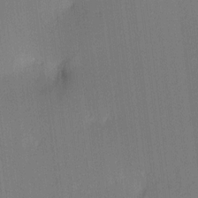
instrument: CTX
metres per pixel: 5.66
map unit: Ave
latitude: 13.0837
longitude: -107.1214
